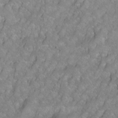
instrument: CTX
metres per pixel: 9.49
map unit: Hto
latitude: 3.1214
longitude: -35.7071
